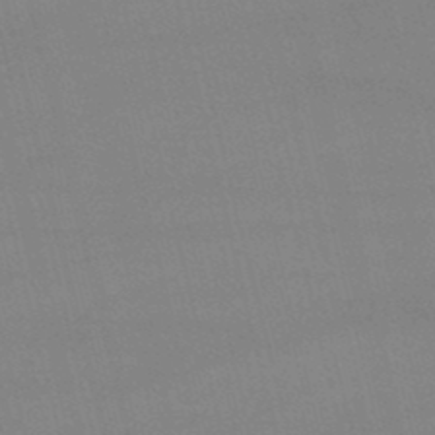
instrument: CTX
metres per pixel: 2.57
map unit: lHb
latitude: -48.0850
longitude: 63.4265
